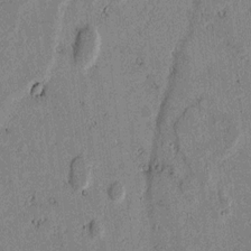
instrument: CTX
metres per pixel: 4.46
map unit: lAvf
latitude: 5.8205
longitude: 168.1416
